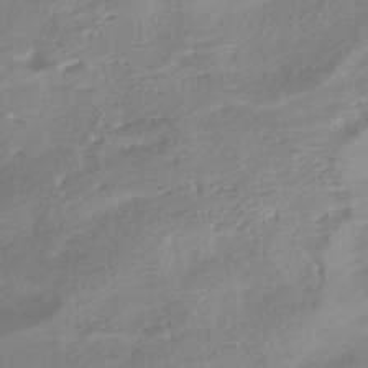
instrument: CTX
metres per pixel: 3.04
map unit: HNhu
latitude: -41.2376
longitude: 91.9178
